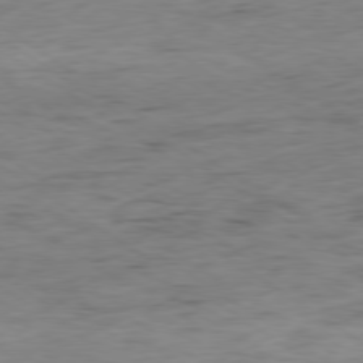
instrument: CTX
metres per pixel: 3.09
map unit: Hpe
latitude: -79.2187
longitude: 10.5196
